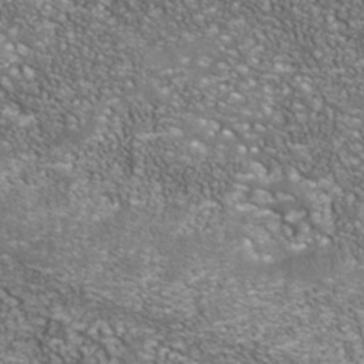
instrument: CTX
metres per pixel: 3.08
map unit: Nhu
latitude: -40.5951
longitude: -84.9136
